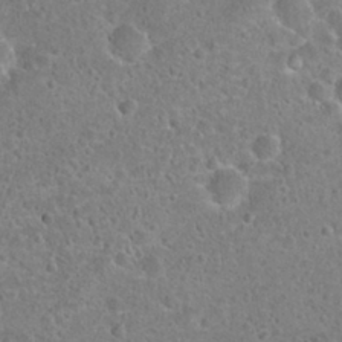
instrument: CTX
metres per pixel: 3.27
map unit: Hto
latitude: 21.9528
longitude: -47.8017
